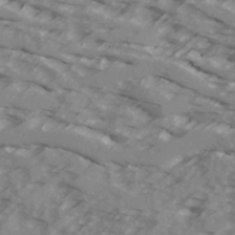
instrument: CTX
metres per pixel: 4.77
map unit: Ave
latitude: 17.6127
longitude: -129.1970
